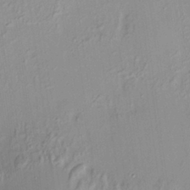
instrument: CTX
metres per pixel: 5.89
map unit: HNhu
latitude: 7.2537
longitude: 13.6533
